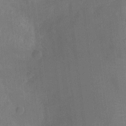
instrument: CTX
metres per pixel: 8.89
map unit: Nhu
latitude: -13.2376
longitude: -24.1011
